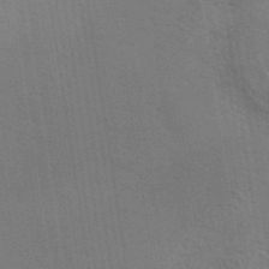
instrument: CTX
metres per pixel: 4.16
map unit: eAb
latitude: 43.0836
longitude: 112.3873
